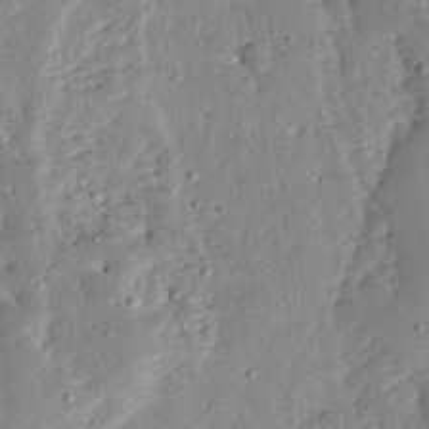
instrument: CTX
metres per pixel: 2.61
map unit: Ave
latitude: 13.1781
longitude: -136.7435
